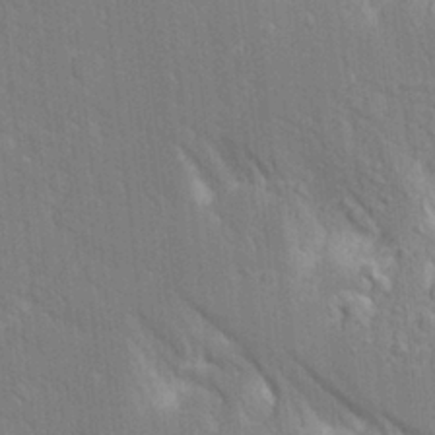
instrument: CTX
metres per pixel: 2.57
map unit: Aa
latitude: 17.4993
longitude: -149.4237
